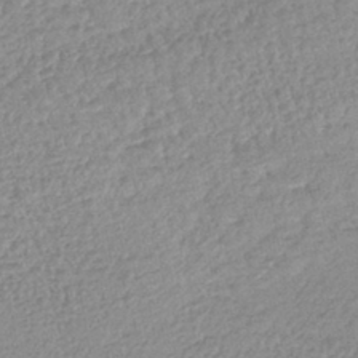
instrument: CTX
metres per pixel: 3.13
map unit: lHb
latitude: -41.9556
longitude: 73.4265
